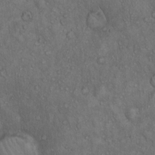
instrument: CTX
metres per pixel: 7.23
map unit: Hto
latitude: 15.8962
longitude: -56.5545
